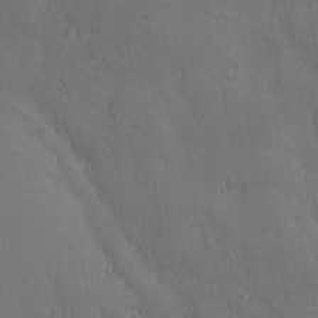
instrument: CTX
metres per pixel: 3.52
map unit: Ave
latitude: -7.8989
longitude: -120.7624
